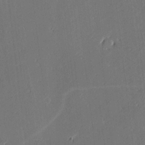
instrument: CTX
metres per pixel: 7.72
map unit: lAvf
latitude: -0.2551
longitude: -108.1577
